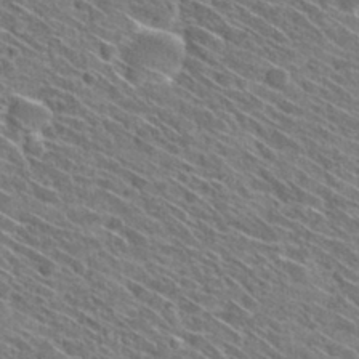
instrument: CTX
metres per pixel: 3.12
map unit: Hto
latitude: 30.1389
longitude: -45.4237
